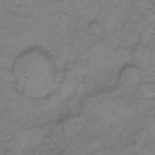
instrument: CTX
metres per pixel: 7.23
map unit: Hto
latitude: 7.4237
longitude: -60.6490
